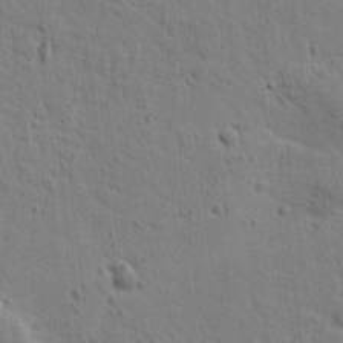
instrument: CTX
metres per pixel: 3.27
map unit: Htu
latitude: 0.8947
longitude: -178.3845
